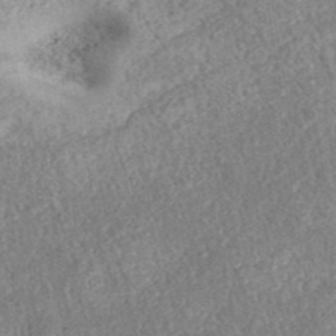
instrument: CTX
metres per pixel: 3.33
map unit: ANa
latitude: 40.8380
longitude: 18.2739
